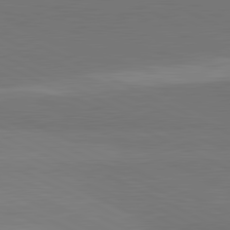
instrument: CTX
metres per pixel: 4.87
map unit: lApd
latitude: 81.7639
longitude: 158.1416
